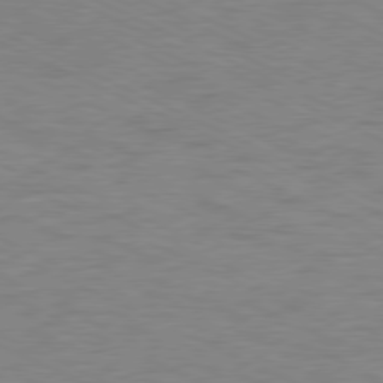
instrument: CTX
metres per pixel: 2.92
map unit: Ap
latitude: -78.3873
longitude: -73.6316
